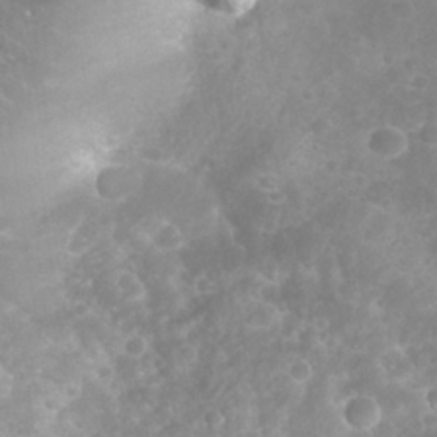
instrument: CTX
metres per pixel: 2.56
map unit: Nhu
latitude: 27.1970
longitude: -63.5560
